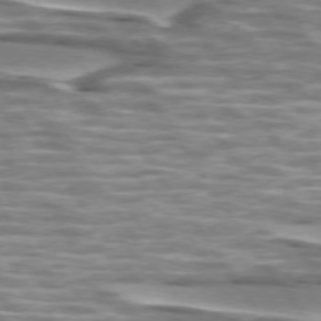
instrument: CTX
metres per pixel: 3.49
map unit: lApd
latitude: 74.6491
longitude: -57.4426
